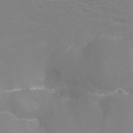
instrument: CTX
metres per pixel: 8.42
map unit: Ht
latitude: -13.4077
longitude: -44.5546
